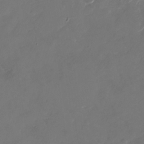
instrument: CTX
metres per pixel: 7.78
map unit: Nhu
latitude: -29.2565
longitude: -71.0836
